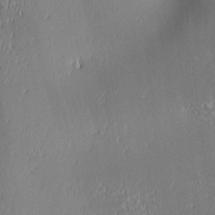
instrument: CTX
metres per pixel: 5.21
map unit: lAa
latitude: 1.4804
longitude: -116.6302
